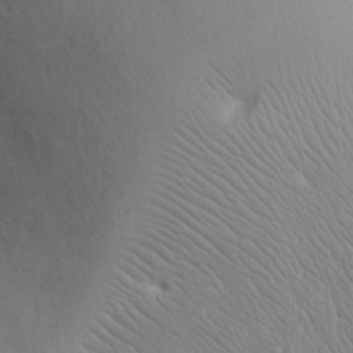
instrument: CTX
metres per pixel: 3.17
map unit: eHh
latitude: 15.2537
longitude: -71.4804
